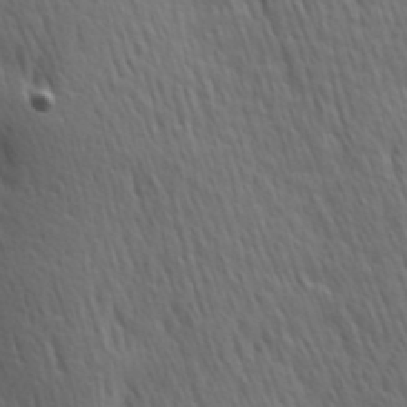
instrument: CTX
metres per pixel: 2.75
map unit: Hve
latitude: 24.4978
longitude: -97.3104
